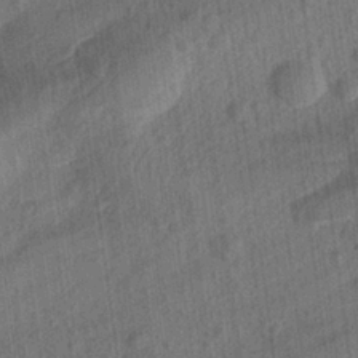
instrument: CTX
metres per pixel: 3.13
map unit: Aa
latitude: 24.7057
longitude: -143.8206
